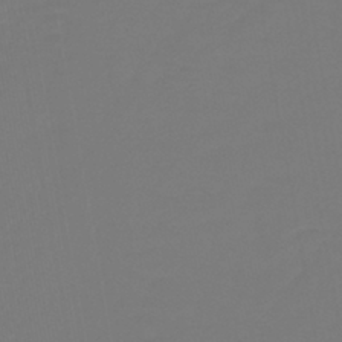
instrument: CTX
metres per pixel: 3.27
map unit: lHb
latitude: -42.9919
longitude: 63.7477
